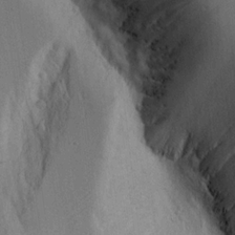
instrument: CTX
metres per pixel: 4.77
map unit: Aa
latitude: 18.4790
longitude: -126.5546
